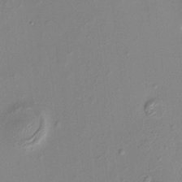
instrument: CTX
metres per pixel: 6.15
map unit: HNhu
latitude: 8.1389
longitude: -1.2537
